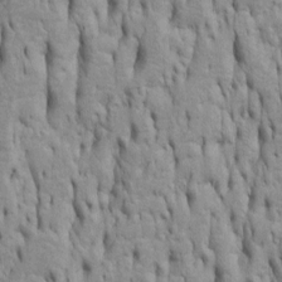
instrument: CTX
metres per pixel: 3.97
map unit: Htu
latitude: -5.4265
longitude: 151.4076
